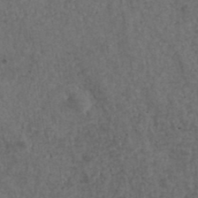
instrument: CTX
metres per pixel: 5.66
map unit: ANa
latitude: 38.9514
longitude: 22.8408
